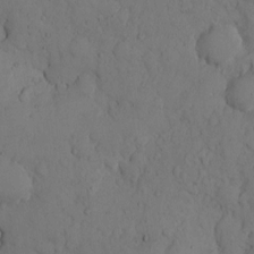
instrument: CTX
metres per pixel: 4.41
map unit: Hto
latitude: 8.7624
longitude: -57.8772
